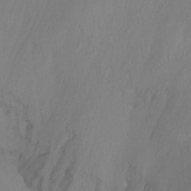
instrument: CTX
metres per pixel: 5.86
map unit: Ht
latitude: -15.1431
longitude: -56.2711
